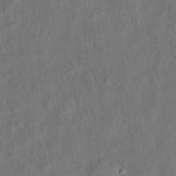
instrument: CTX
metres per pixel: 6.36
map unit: eHh
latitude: 6.3467
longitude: -76.8380
